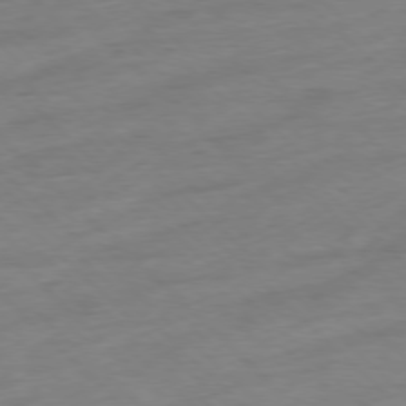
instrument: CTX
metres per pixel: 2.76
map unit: Ap
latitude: -77.6722
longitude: -98.5167
